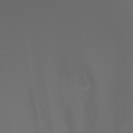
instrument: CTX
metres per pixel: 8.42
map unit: Nhu
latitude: -5.7288
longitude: -89.0270
